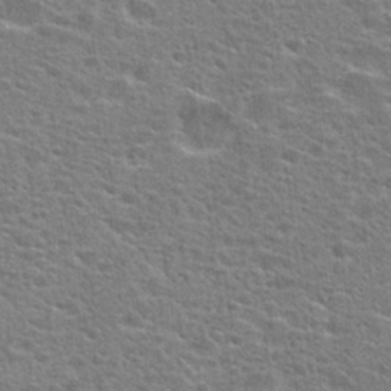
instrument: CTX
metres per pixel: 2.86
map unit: Hto
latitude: 24.2333
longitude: -47.8206
